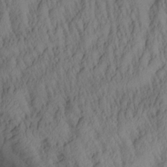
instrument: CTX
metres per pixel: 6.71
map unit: Aa
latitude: 26.7813
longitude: -133.4993
